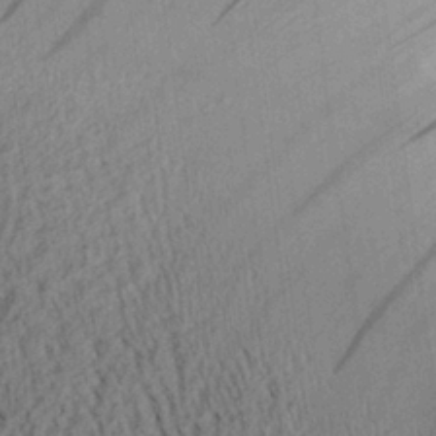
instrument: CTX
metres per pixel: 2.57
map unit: Aa
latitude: 26.0633
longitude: -134.7813
